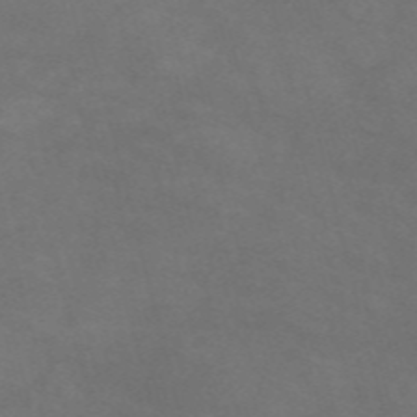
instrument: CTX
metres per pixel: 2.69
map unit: Nve
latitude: -58.1605
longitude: 59.5777
